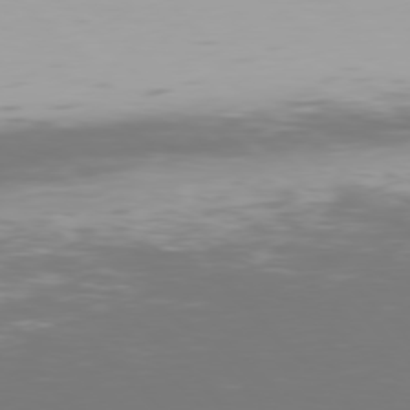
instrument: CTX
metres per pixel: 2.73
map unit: Hpe
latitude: 76.9702
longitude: -170.7624
